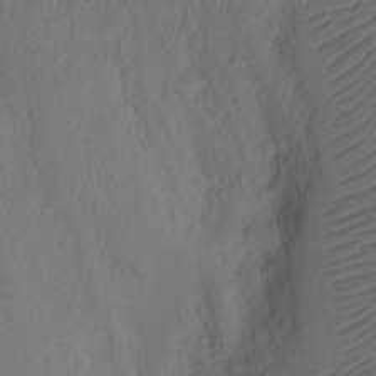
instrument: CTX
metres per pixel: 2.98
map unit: eHh
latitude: 3.0080
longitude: -78.4412
